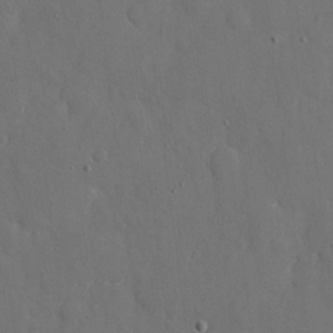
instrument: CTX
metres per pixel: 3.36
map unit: eHh
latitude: 7.2159
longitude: -68.4412
